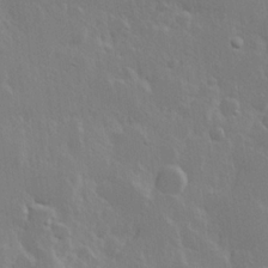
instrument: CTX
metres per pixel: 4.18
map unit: Hve
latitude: 23.4048
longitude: 145.4266
